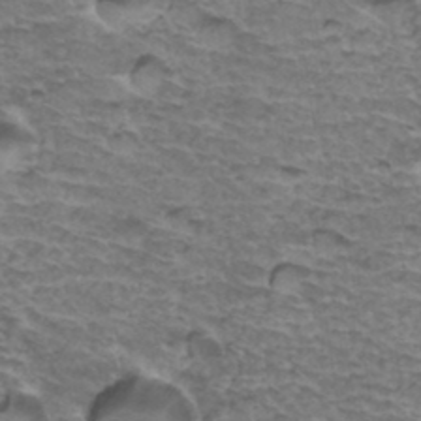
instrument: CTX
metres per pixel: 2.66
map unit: Hto
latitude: 35.4615
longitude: -44.8191
